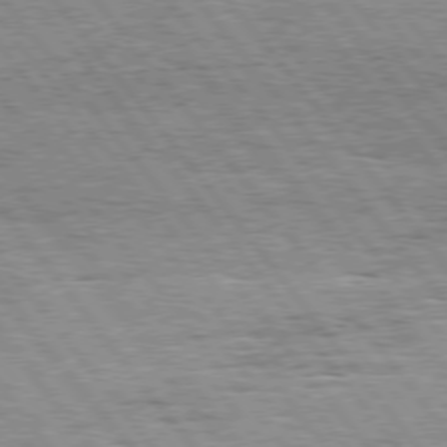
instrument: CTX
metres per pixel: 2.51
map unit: Hpe
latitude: 75.3293
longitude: -139.2348
